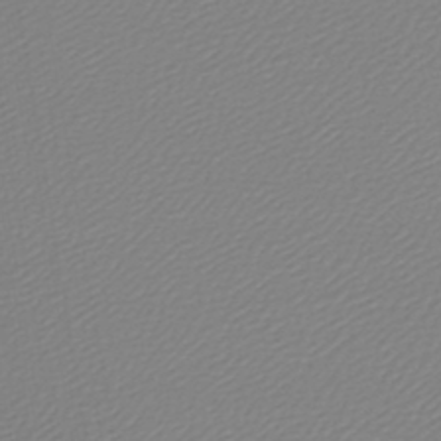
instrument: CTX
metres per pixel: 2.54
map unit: lHb
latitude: -45.6533
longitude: 70.9353
